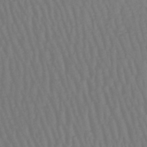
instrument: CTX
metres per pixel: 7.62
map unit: lHb
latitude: -47.1053
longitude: 64.9920
